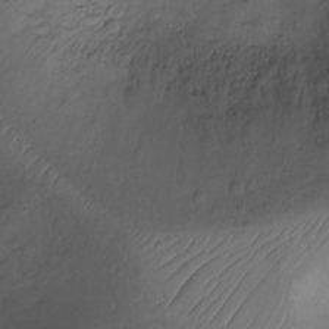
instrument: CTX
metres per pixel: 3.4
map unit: Ht
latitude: -9.0675
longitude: -21.0648
